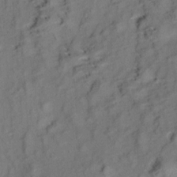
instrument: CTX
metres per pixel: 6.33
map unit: Aa
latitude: 9.8206
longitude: -140.7624
